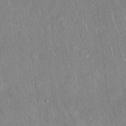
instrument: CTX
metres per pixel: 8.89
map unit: Hto
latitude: 18.4412
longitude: -52.4790
